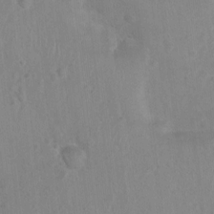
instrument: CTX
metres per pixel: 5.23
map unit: Nhu
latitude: 0.3089
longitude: -16.6112
